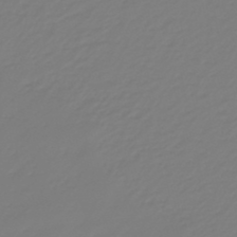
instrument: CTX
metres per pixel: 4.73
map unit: eHb
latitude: -46.3117
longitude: 82.5763
